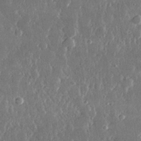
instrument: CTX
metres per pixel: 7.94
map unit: lHvf
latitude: 31.1215
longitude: -91.4426
